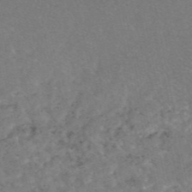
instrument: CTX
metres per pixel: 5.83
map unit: eAb
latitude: 47.3293
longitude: 110.0472
